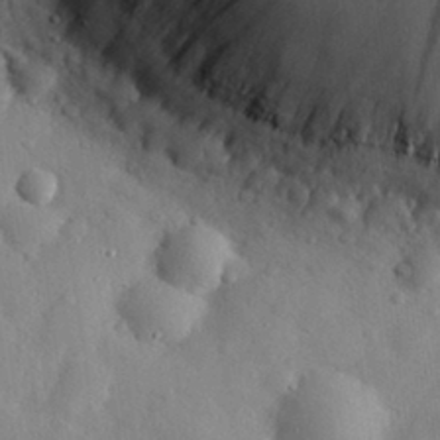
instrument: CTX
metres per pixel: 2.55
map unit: eHh
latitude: 30.2901
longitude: -74.4790
